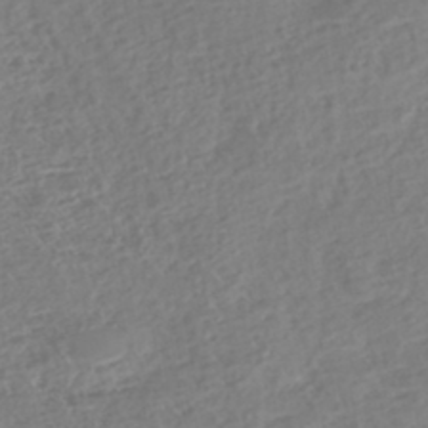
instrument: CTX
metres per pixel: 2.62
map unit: Nhe
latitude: -46.5196
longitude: -172.3278
